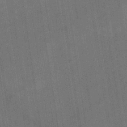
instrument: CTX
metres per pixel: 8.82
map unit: eHb
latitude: -34.2173
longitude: 73.6155
